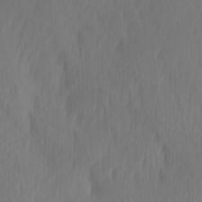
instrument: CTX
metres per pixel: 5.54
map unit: Hve
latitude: 14.1767
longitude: -91.2915
